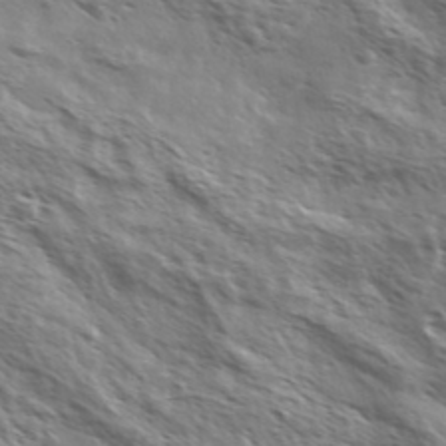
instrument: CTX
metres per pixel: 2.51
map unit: Ave
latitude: 37.3104
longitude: -111.4616
